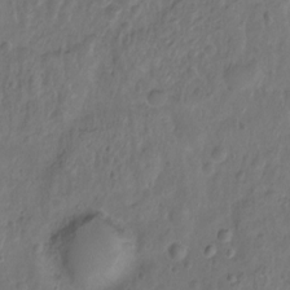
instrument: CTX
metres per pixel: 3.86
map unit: Hto
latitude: -11.7667
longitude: -38.7435
